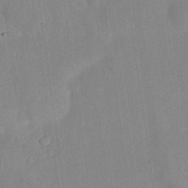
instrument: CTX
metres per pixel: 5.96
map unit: Nhu
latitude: 27.8961
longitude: -71.7261
